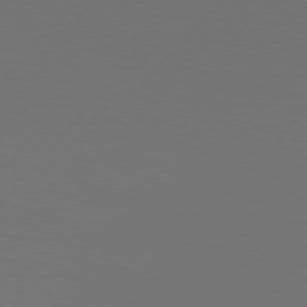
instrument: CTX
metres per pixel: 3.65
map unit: Hpe
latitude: 76.6112
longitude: -138.6113
